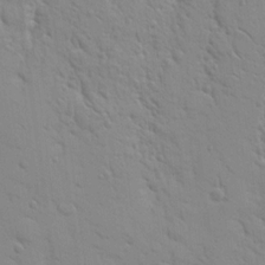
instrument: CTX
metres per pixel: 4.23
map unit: Nhu
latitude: 16.8758
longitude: -78.6302
